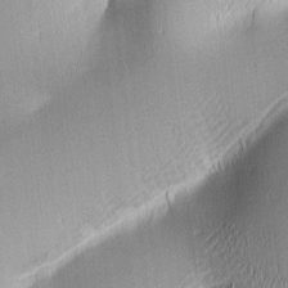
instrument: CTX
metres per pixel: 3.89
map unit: lAa
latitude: 2.6868
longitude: -116.1011
